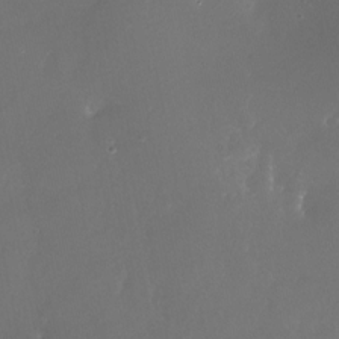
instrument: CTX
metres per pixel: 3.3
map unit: Nhe
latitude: -27.5777
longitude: -110.0255
